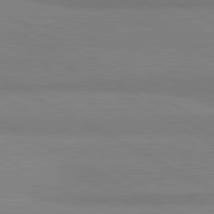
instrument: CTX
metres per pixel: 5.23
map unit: lApd
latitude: 81.6316
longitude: 159.6154
